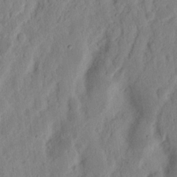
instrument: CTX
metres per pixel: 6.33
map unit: Nhu
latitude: 15.6316
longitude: -73.8206
